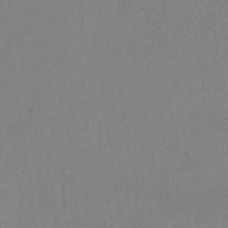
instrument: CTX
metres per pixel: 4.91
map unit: lHb
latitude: -34.5007
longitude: 63.8233
